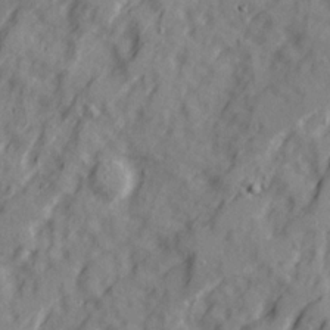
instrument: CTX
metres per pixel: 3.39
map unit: Ave
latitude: 22.5735
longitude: -132.2523
